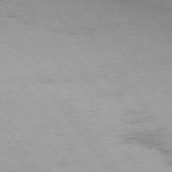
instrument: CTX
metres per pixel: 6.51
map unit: Hpe
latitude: 75.4238
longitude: -142.8191
